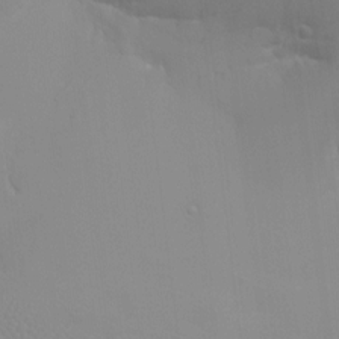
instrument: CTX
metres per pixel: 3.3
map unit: HNhu
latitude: 0.3467
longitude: -2.7057
